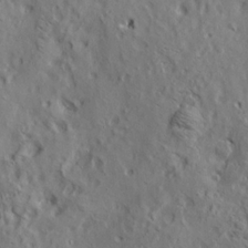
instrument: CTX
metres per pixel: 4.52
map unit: lAa
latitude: 19.7260
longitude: -139.9150
